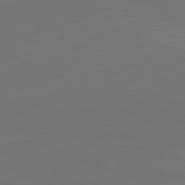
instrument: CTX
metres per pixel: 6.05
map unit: Ap
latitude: -81.7100
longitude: -85.3860
